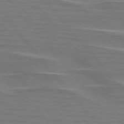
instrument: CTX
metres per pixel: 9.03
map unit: lApd
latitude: 75.9528
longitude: -80.2145
